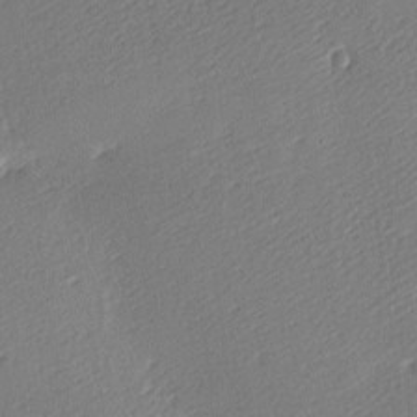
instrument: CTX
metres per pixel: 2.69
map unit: lAa
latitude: -9.1809
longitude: -127.8206
